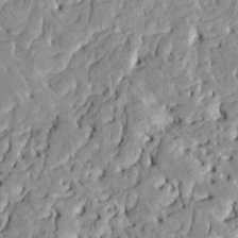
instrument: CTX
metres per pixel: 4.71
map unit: HNhu
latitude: 7.9528
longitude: -2.7246
